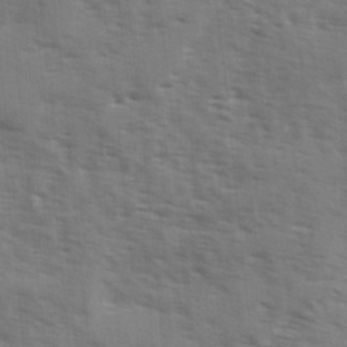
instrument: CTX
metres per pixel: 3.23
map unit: Ave
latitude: 1.8205
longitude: -110.5357
